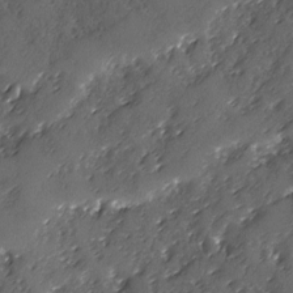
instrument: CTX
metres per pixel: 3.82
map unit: Ave
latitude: -7.8989
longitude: -117.9528
